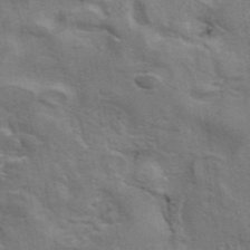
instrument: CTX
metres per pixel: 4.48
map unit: eAb
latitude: 44.7435
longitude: 111.9178
